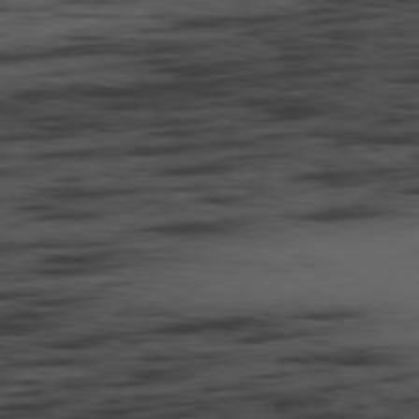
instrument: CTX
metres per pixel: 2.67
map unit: Ap
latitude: -80.0283
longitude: -62.3090
